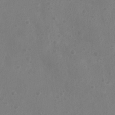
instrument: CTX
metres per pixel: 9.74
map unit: Nhu
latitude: 5.7639
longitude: -19.4048
